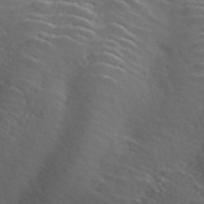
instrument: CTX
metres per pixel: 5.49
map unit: ANa
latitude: 46.1956
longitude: 49.2754
